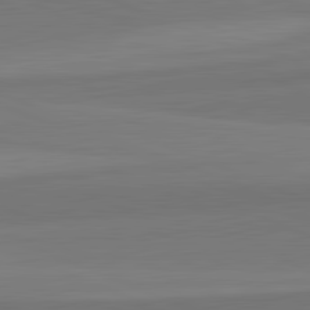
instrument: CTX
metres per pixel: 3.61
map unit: lApd
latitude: 82.5734
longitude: 156.8219
